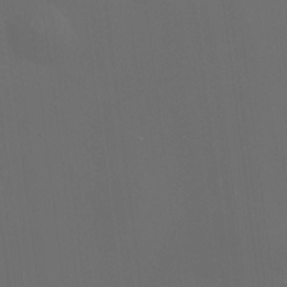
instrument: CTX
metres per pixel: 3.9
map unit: HNhu
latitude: 10.6491
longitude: 10.0850
